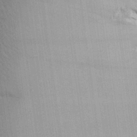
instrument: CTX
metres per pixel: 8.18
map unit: Aa
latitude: 27.2348
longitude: -137.8584
